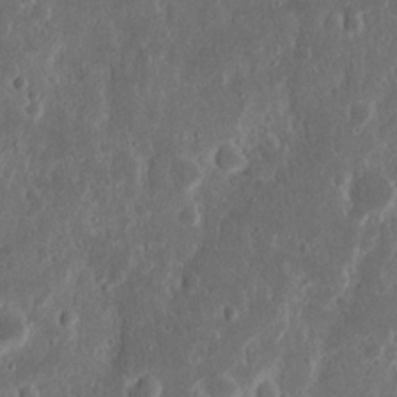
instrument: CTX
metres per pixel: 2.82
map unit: Nhu
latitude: 14.0255
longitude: -73.8017
